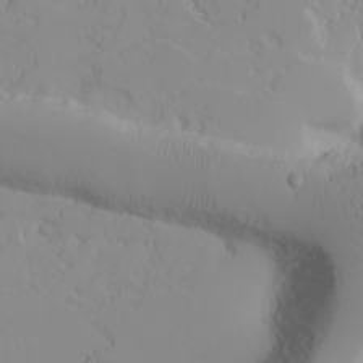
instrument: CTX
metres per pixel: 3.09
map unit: Ave
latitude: 16.2712
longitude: -129.0458
